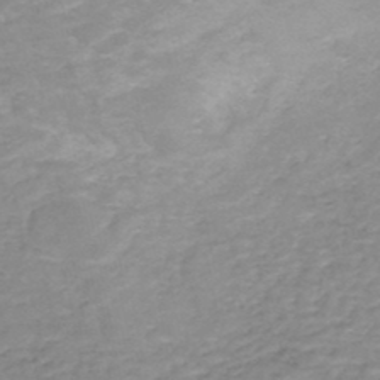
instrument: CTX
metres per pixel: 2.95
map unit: HNhu
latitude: -48.5007
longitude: 28.2740
